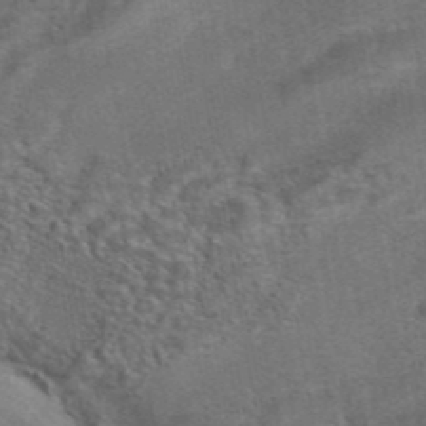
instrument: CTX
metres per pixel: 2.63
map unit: eAb
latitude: 42.0444
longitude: 104.3306
